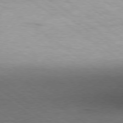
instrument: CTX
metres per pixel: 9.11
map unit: Hpe
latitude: -79.4076
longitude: 9.5210
